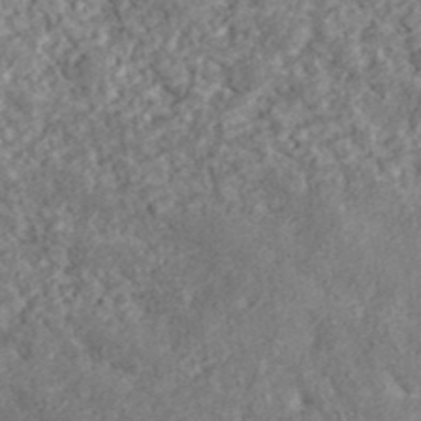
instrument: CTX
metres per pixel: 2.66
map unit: ANa
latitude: 41.0269
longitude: 30.5951
